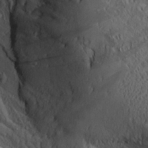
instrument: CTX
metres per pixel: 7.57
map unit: Aa
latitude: 28.4979
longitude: -130.9703
